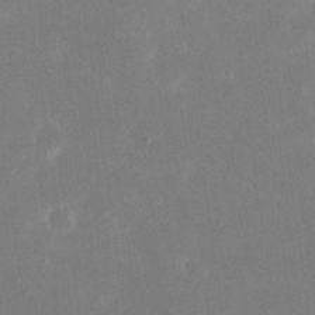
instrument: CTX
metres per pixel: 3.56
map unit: eHh
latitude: 20.3845
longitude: -69.2915
